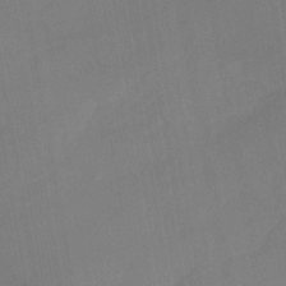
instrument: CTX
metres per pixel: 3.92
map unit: lHb
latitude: -41.7100
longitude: 77.2754
